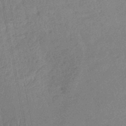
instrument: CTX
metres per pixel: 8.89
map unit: lHb
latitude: -43.9556
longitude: 75.0109
